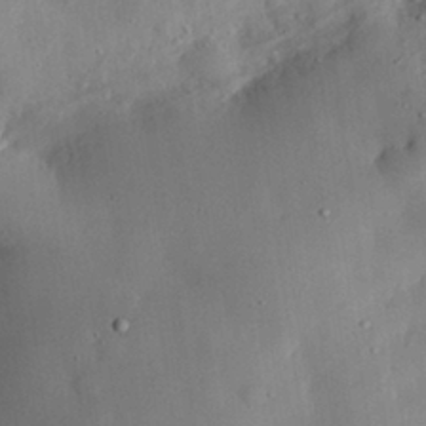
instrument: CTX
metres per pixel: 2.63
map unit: eHh
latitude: 29.6505
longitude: -73.5749
